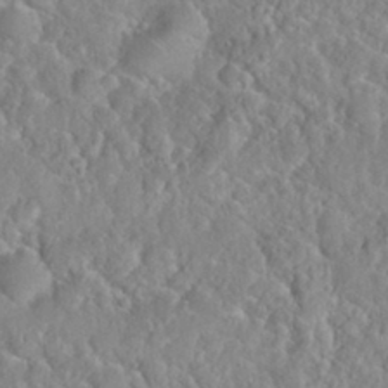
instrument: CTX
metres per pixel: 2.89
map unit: Nhu
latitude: 31.3482
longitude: -51.2159
